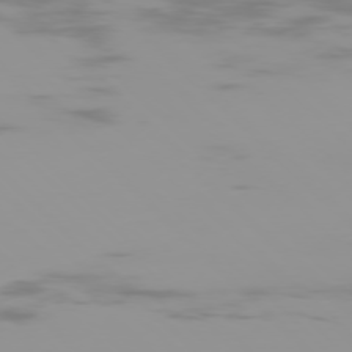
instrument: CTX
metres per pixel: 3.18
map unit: Ap
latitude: -76.8219
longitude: -74.8191
